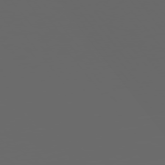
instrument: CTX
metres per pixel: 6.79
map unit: Hpe
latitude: 75.1214
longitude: -127.1214
